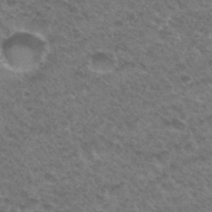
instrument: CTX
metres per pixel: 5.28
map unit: Hto
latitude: 32.4223
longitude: -49.1781
